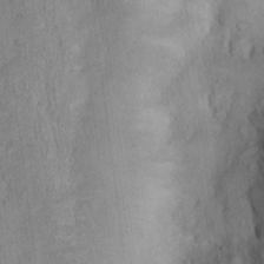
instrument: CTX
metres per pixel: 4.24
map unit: Ht
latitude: 13.8583
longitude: -37.3293
